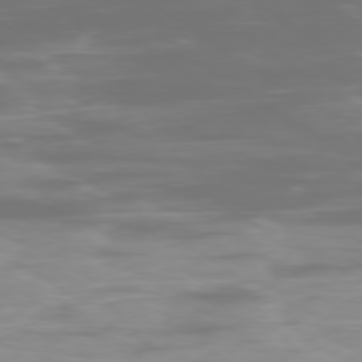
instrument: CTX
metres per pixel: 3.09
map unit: Ap
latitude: -79.0864
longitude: -92.9891
